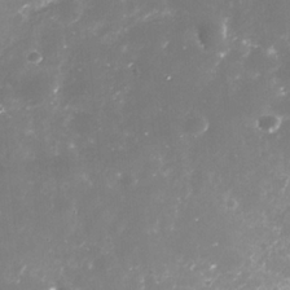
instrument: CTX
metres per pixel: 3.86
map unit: Nhe
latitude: -35.6155
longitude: -91.4237
